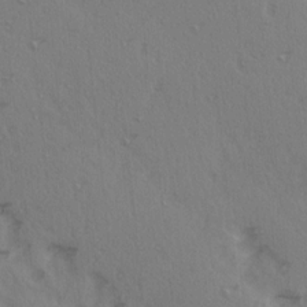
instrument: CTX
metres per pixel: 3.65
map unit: Ave
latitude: 14.8758
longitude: -105.2915
